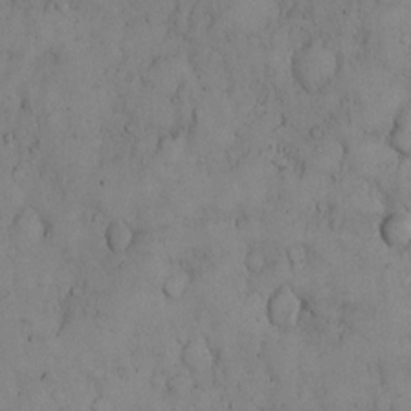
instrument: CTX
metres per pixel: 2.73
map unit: Hto
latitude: 9.2915
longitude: -57.9150
